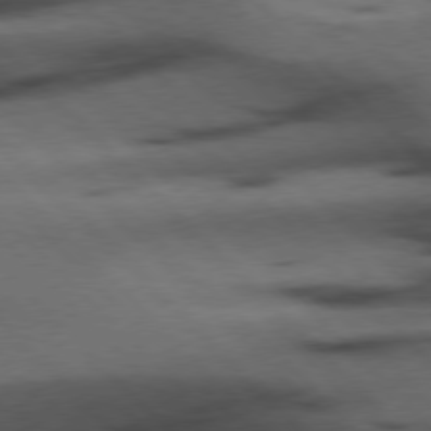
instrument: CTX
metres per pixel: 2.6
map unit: Hpe
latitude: 76.9513
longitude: -155.0647
